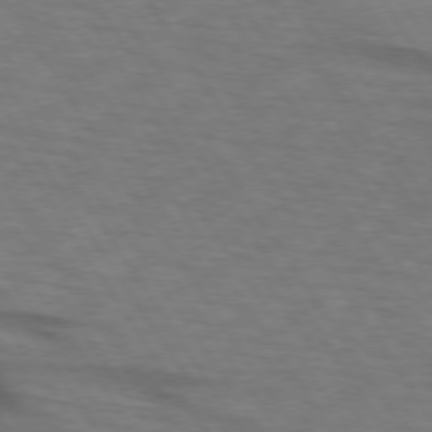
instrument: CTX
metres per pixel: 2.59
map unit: lApd
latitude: 73.9528
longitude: -76.0255
